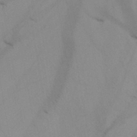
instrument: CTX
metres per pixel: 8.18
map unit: HNb
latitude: -44.5952
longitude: -41.3103
